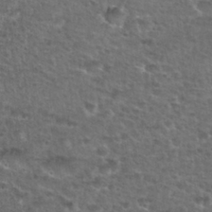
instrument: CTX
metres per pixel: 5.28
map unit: Nhu
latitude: 28.5734
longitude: -49.2537
